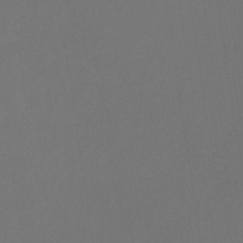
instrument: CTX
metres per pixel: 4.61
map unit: eHb
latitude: -32.3684
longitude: 71.8800
